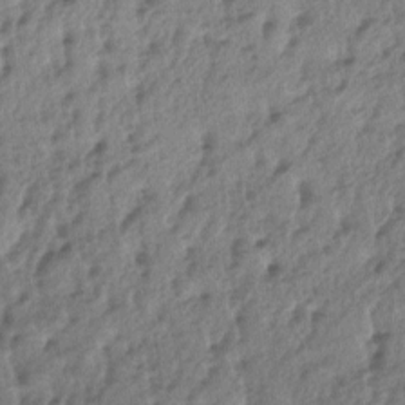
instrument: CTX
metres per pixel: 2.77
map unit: lAa
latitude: -5.6344
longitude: -125.1592
